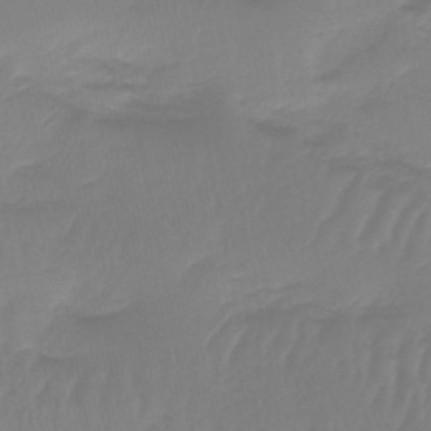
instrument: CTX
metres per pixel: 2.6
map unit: lHb
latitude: -42.0849
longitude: 63.3509
